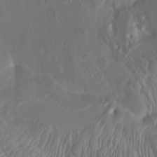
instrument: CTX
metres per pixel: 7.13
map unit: Htu
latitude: -6.8786
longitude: -74.8380
